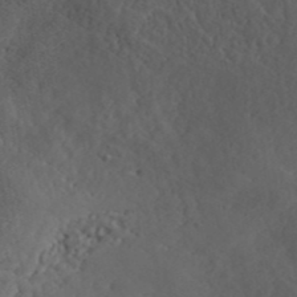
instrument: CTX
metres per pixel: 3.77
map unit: ANa
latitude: 41.2914
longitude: 52.6329
